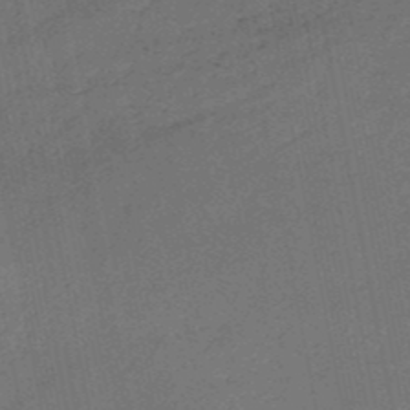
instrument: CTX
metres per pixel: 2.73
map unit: HNb
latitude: -51.0675
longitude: -40.5356
